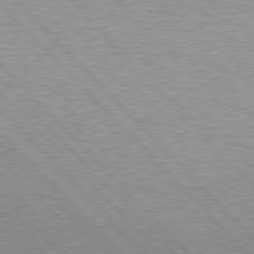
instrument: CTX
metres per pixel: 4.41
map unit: Hpe
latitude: 77.3859
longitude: -157.7449
